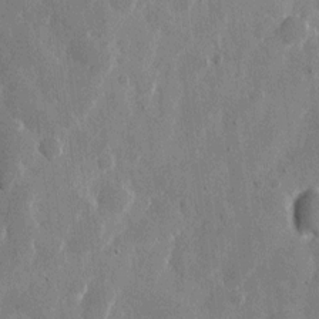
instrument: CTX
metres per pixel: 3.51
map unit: eHh
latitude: 9.6694
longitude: -67.5560
